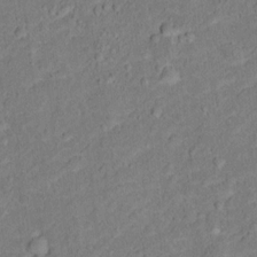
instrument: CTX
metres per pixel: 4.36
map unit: Hto
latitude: 12.5924
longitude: -38.7813
